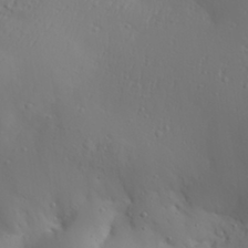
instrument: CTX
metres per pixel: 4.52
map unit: Aa
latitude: 30.5735
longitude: -132.5546
